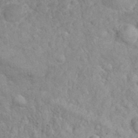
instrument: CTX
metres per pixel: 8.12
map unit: eHh
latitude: 32.7813
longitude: -63.9339
